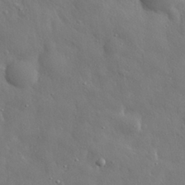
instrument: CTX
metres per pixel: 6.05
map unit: eHh
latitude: 29.6316
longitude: -78.6491
